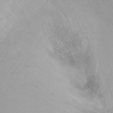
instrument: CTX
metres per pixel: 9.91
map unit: Ht
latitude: -16.5196
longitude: -44.8569
